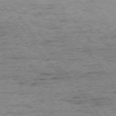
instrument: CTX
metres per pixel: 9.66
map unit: Ap
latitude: -75.1054
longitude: -90.9514
